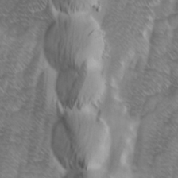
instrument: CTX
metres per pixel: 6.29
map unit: Ave
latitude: 9.2537
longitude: -105.5749
